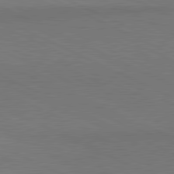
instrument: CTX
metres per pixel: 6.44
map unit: lApd
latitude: 81.0269
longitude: 148.2740
